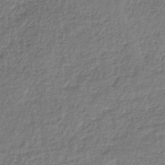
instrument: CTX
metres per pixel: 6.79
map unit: lHb
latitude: -35.2565
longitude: 63.2754
